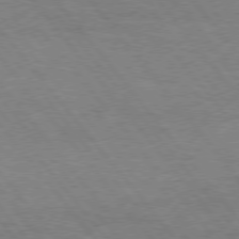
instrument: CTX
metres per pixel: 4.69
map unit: Hpe
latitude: 75.8772
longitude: -151.2159
